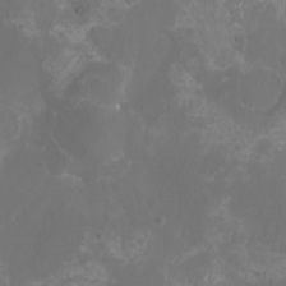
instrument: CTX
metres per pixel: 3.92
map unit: eHh
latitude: -6.7463
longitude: -77.1592
